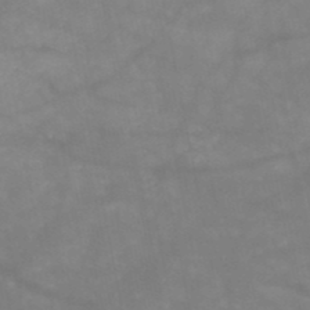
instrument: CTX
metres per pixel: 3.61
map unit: HNb
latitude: -49.0865
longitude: -38.7246
